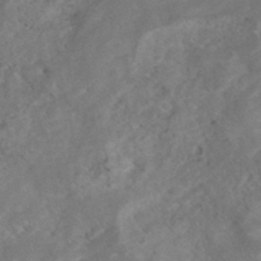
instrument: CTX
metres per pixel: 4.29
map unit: Nhe
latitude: -48.1795
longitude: -172.2900
